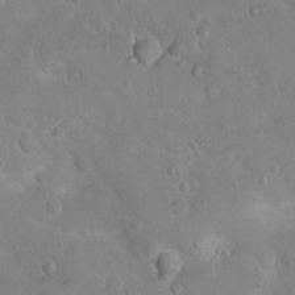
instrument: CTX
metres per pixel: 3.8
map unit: Nhu
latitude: 14.9892
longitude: -29.0269
